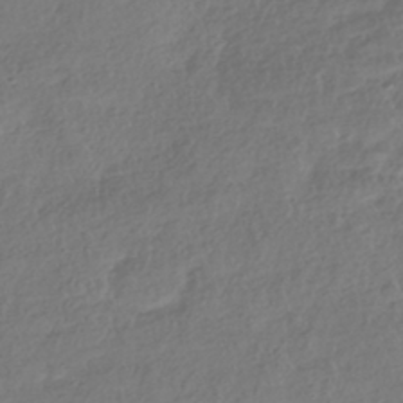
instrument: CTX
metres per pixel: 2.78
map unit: HNhu
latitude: -41.4265
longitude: 98.1039
